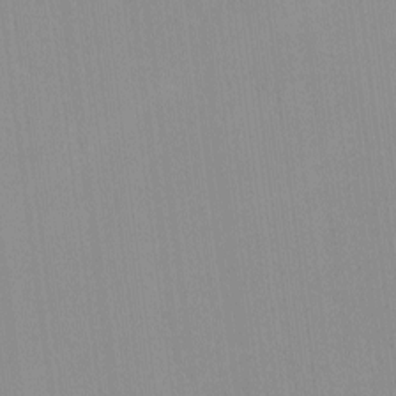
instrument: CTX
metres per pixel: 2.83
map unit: lHvf
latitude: -13.2376
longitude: -103.1592
